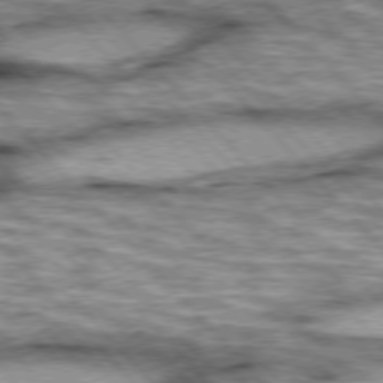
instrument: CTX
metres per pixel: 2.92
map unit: lApd
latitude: 76.1389
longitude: -50.1388
